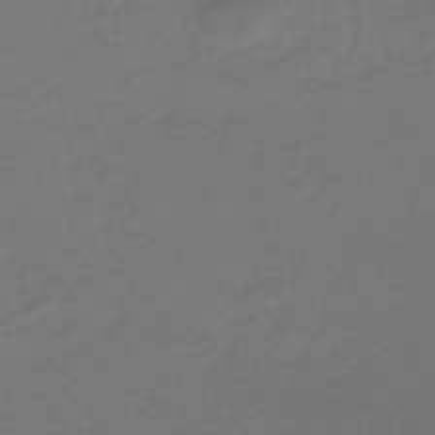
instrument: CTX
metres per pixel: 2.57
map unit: HNhu
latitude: -46.1605
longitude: 92.2362
